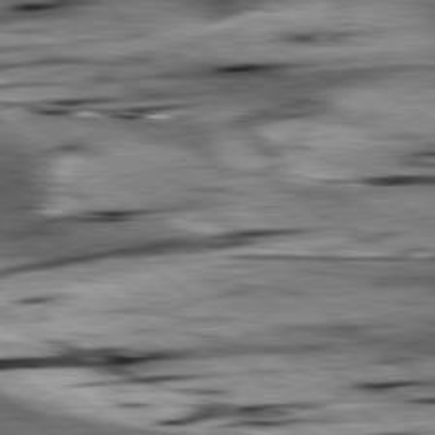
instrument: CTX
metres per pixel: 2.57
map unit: lApd
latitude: 79.2726
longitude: -48.8947
